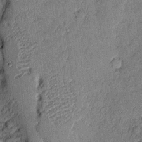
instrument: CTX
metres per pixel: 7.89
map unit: eHh
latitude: 3.6694
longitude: -75.5371
